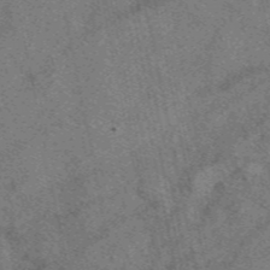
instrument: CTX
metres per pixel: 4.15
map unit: eAb
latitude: 48.4790
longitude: 109.3510
